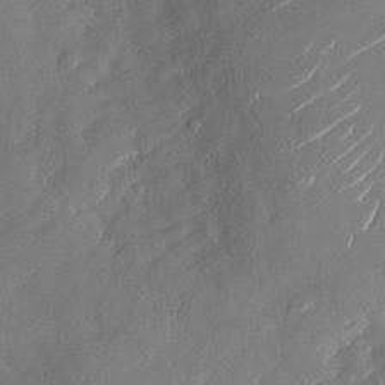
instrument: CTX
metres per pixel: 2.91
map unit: Nhu
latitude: -27.7477
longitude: -73.3482
